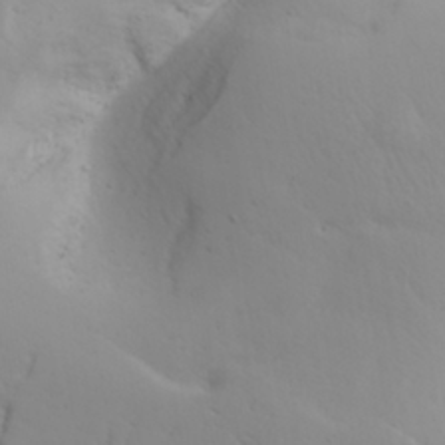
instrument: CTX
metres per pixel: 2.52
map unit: Aa
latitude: 29.1403
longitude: -146.4412
